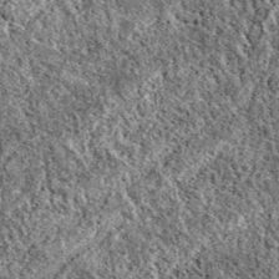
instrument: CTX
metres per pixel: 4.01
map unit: eAb
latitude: 37.8394
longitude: 110.8786
